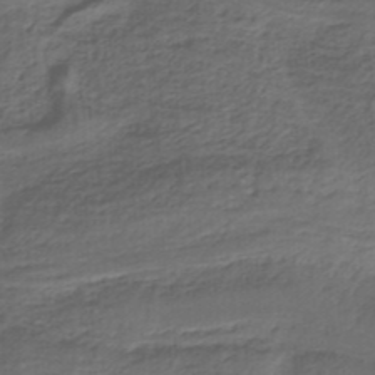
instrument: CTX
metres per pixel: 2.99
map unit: HNb
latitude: -34.9920
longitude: 59.9367
